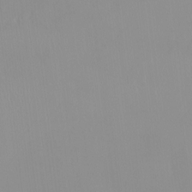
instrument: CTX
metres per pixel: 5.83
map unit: HNhu
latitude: -0.2740
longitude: -6.4979
